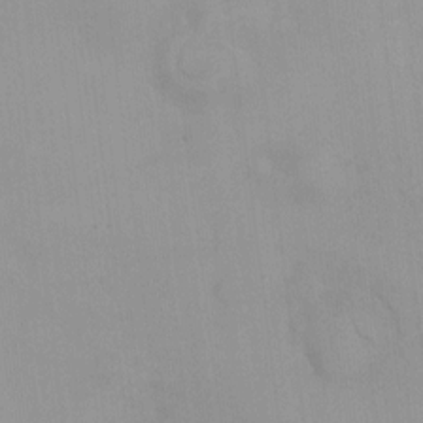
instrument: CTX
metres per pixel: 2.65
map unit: HNhu
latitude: 5.8394
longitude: 8.5763
